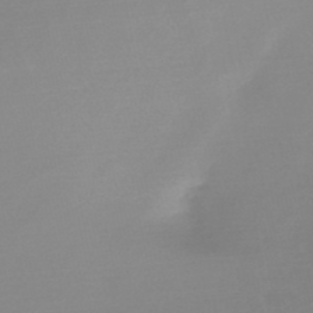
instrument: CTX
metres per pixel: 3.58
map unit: lHb
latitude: -48.4251
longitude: 66.8786
